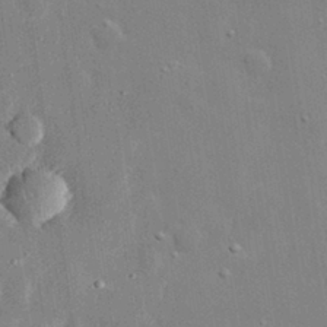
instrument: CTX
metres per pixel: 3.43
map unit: lHvf
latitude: 31.8206
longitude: -89.6883
